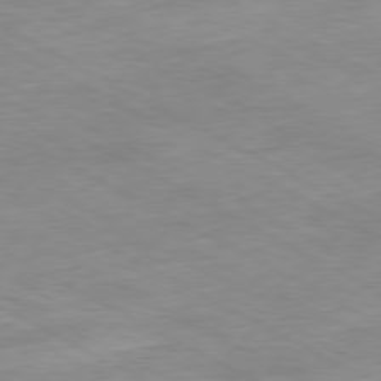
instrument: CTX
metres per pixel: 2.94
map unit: Ap
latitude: -80.6141
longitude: -80.7057
